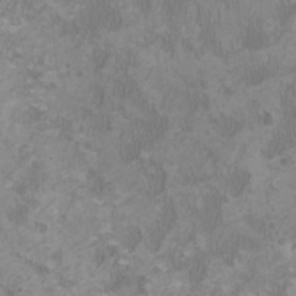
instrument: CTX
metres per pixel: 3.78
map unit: HNhu
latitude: 1.1403
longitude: -1.3481
